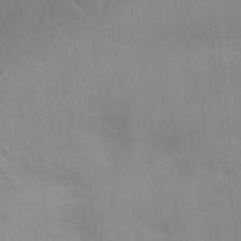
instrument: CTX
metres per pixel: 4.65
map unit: Nhu
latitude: 23.6127
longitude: -63.4049
